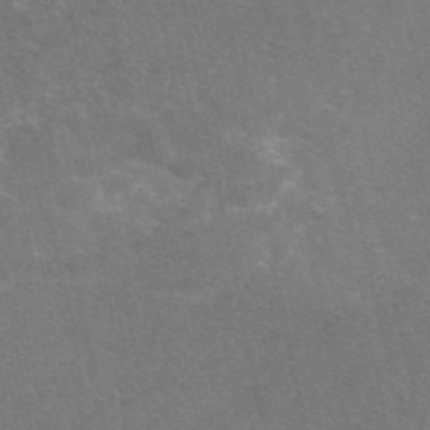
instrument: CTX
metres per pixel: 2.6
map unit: eAb
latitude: 46.8758
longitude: 115.7477
